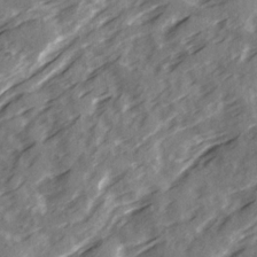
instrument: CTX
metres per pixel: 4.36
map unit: Ave
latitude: 19.4048
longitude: -131.0270
